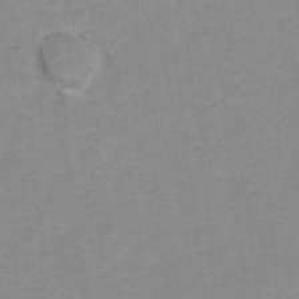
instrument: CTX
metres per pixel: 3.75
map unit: Hto
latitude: 5.5560
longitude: -32.1767
